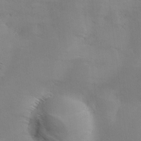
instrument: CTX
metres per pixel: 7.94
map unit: Ave
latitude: 0.5168
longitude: -114.4223
